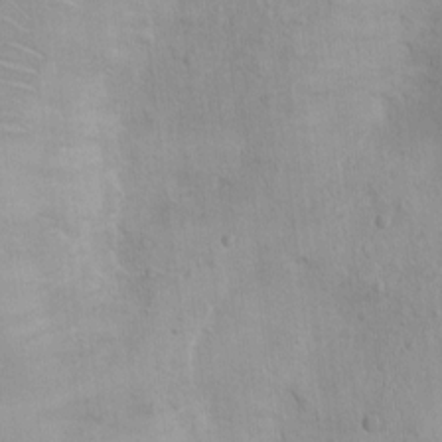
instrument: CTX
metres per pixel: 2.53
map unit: Nhu
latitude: 0.6490
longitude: -16.5734
